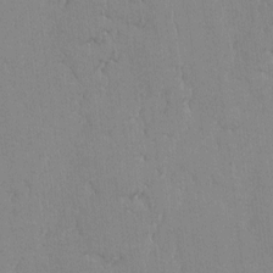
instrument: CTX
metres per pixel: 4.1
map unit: lAvf
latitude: -6.2172
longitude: -114.0444
